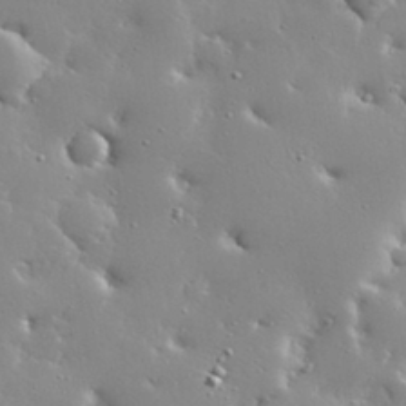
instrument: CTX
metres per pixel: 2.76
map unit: lHvf
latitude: 33.0081
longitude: -93.1214
